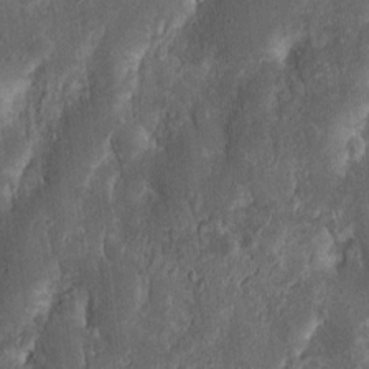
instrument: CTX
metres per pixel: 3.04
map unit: Nhu
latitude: 13.5182
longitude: -73.9906
